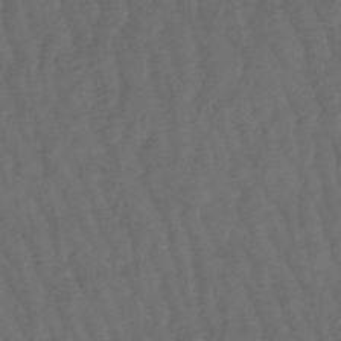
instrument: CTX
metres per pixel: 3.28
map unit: lHb
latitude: -47.8233
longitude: 81.0109
